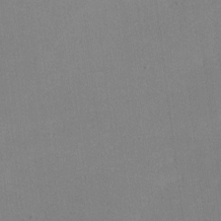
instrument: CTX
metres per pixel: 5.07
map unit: lHvf
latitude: -10.7085
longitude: -100.4034
